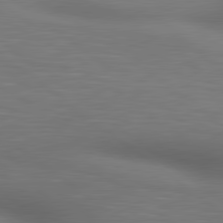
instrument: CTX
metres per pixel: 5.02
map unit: lApd
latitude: 80.4034
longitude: 118.6896
